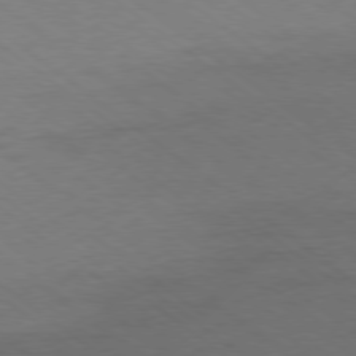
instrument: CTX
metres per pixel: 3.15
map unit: Ap
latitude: -79.3887
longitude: -100.0255
